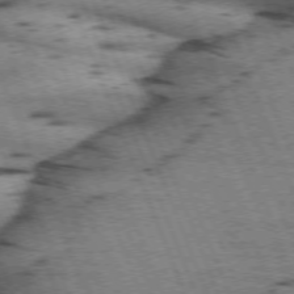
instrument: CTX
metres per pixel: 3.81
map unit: lApd
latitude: 71.9150
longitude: -53.3671
